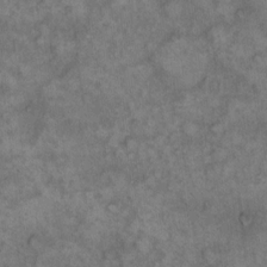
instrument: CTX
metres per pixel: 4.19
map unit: eHh
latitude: 13.9339
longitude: -64.3467
